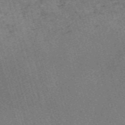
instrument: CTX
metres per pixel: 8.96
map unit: Nve
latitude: -59.6721
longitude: 64.0661
